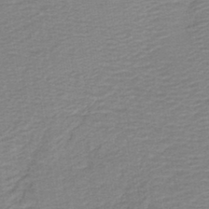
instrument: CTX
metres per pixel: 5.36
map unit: lHb
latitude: -41.2754
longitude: 53.1998
